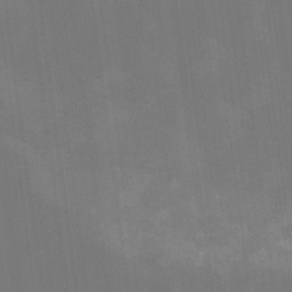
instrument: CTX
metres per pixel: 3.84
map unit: Nhu
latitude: -8.2361
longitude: -84.9514
